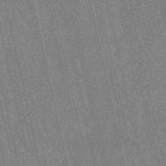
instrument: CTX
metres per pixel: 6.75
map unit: HNb
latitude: -53.6910
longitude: -37.8961
